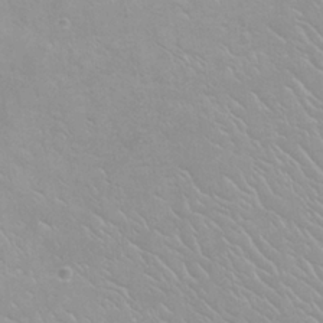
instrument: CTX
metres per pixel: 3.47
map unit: Nhu
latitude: 24.1955
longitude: -61.9906
